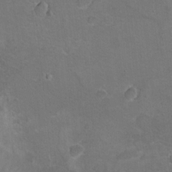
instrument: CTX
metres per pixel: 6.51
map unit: Hto
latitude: 8.9514
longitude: -30.5735
